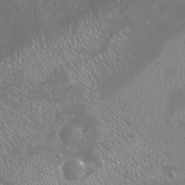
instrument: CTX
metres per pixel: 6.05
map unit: Nhu
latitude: -17.2943
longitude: -57.6693
